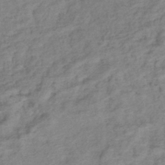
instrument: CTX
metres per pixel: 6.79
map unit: lHb
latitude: -40.2361
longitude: 74.1606
